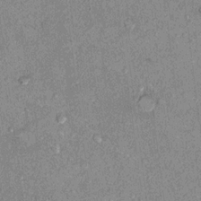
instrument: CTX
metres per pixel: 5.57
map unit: Hto
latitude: 10.8947
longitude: -37.6127
